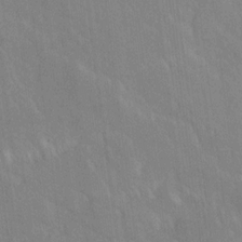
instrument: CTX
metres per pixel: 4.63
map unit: Ave
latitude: 19.3292
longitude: -136.4412
